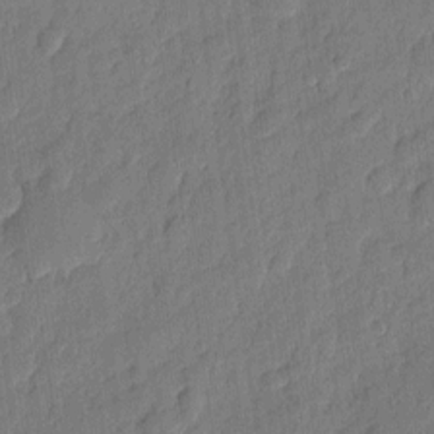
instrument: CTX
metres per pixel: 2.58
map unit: eHh
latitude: 6.9514
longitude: -74.1200
